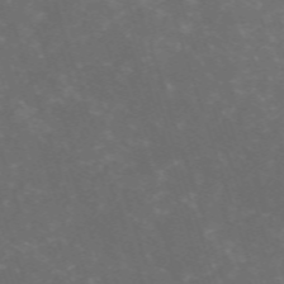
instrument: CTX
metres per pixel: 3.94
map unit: HNb
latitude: -54.2173
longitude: -36.7813
